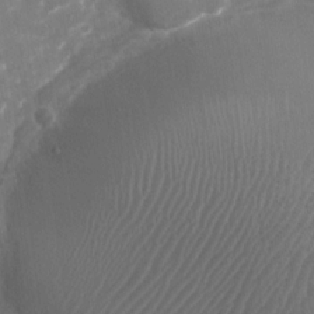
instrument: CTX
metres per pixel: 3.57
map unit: Nhu
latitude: -28.7841
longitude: -64.5546
